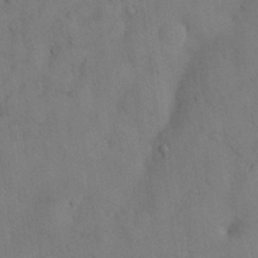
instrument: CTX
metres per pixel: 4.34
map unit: Nhu
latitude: 28.4979
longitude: -70.1011
